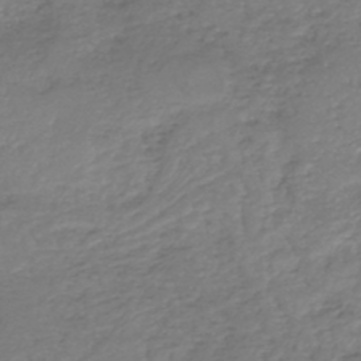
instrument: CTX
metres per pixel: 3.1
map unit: HNhu
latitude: -47.3320
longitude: 28.2362
